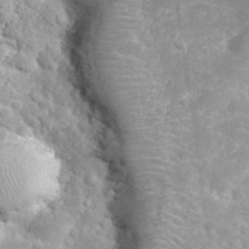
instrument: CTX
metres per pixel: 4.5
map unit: eHh
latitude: 32.4412
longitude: -61.8772
